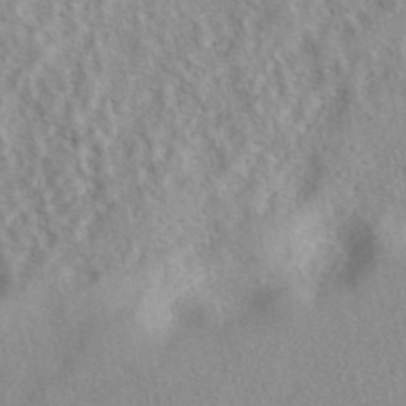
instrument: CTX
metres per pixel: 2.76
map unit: eAb
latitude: 40.7057
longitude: 105.4832
